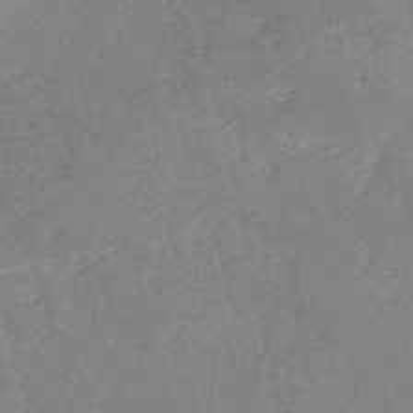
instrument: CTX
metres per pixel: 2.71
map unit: HNb
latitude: -54.4629
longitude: -40.4412
